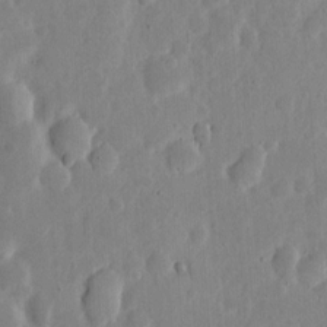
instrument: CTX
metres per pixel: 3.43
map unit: eHh
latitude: 6.2522
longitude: -70.6490
